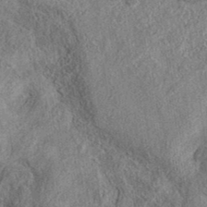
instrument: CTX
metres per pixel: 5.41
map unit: eAb
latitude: 37.2159
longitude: 112.3117
